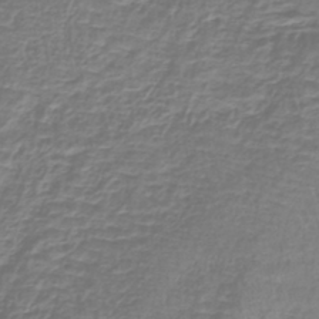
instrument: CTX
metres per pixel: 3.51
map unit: lHb
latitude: -41.1053
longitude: 59.1620
